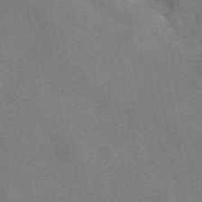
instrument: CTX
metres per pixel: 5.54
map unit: eAb
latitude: 42.0255
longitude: 106.7652
